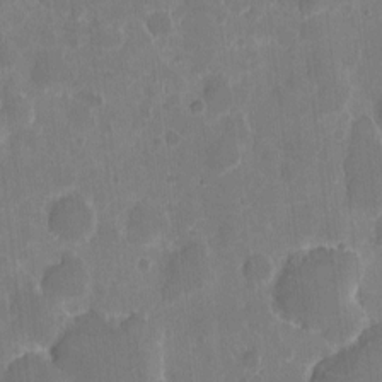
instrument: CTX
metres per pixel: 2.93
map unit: eHh
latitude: 5.5749
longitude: -66.1766
